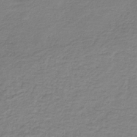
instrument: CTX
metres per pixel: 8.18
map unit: HNb
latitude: -34.3873
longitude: 53.2565
